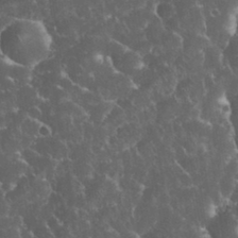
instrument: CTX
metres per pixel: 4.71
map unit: eHh
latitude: 33.8394
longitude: -64.6490
